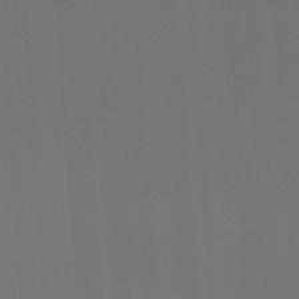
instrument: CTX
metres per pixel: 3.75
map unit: Ht
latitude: -4.8219
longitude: -62.8380
